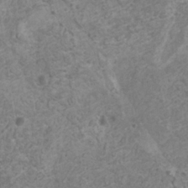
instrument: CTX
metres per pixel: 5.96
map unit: HNhu
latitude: -1.1432
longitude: 2.3495
